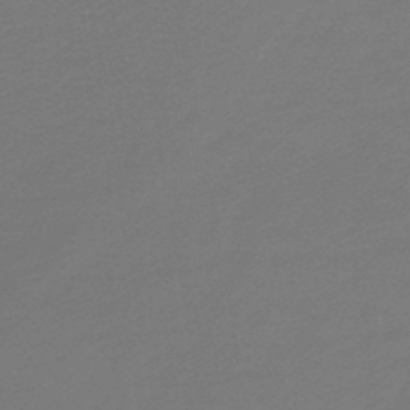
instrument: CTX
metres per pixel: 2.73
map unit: lHb
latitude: -44.9920
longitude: 60.5952
